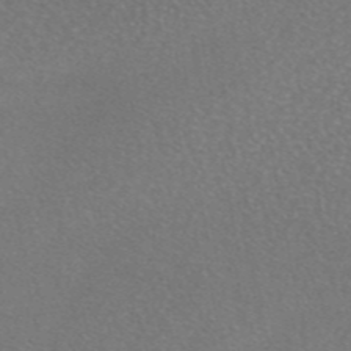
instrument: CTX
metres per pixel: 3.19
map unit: eAb
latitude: 47.3482
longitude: 110.1039
